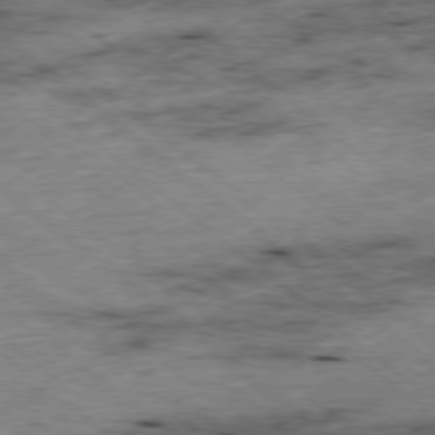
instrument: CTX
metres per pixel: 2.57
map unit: Ap
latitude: -78.5384
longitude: -48.6113
